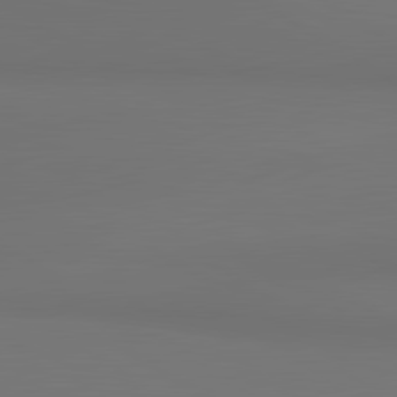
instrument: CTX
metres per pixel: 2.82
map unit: lApd
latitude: 81.3859
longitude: 153.2565
